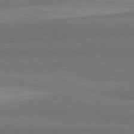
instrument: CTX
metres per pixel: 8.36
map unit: lApd
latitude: 82.1388
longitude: 176.5952
